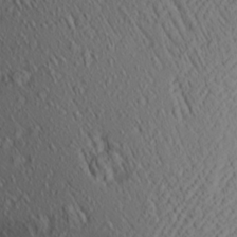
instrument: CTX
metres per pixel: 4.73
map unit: Aa
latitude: 23.2915
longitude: -144.4790
